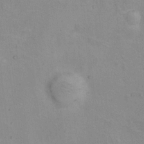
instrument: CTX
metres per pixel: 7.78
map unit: Ht
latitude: 12.5357
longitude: -41.2725
